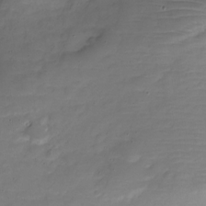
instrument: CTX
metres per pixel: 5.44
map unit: Nve
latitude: -22.7274
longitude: 105.3320
